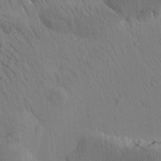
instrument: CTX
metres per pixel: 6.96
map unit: Htu
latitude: -0.8597
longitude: 172.2928
